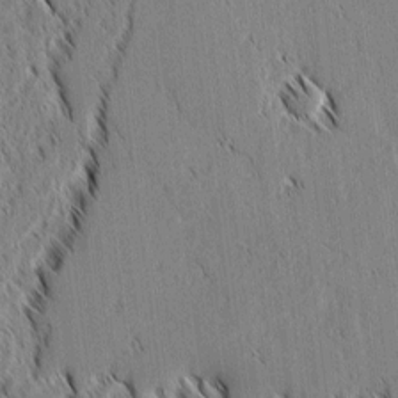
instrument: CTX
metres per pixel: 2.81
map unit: lAvf
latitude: 1.8583
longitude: -106.2900
